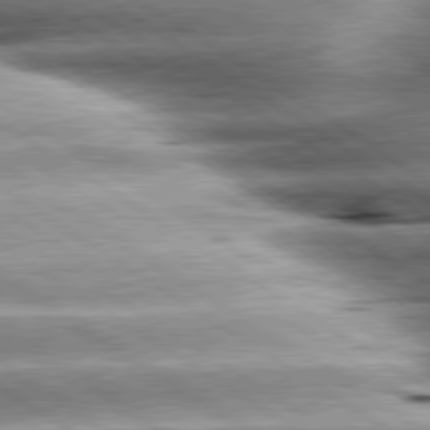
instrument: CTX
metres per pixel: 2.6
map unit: lApd
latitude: 80.3845
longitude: -141.5182
